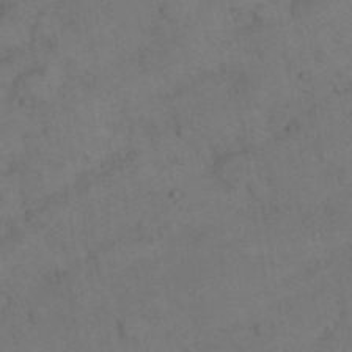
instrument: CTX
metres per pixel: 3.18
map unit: Nhu
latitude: 26.6113
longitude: -69.7072
